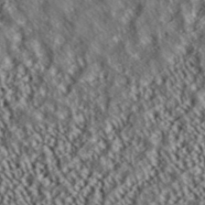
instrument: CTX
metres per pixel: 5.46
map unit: ANa
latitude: 39.6883
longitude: 30.2550
